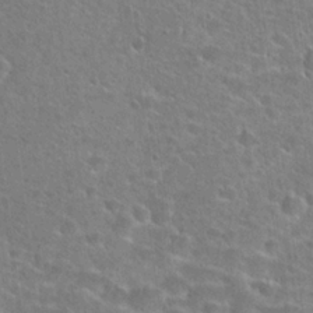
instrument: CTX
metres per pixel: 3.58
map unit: Hto
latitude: 25.0647
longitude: -49.0647
